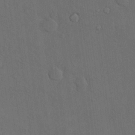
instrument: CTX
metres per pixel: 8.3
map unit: eHh
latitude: 15.9151
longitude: -66.8569
